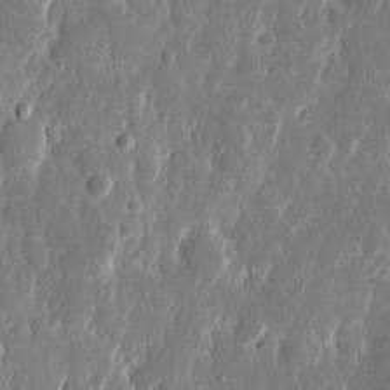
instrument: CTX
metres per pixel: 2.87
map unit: eHh
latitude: 12.6491
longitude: -72.0444
